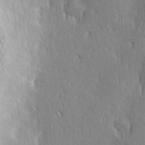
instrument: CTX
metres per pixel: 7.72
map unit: Hve
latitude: 23.5560
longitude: -97.2348
